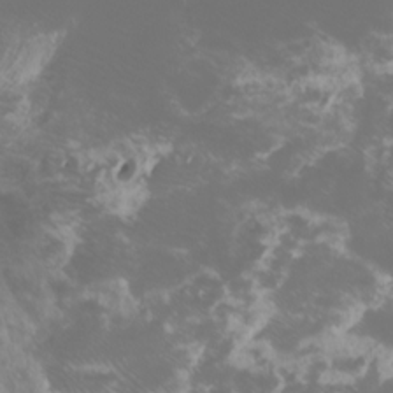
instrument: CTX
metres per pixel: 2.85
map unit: Htu
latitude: -6.7463
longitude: -73.7639
